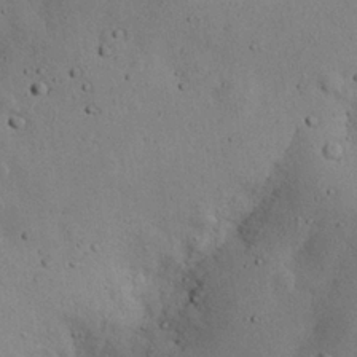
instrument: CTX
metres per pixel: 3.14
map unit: eHh
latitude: 25.2159
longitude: -72.5357
